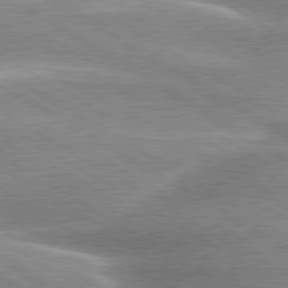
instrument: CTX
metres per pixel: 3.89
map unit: lApd
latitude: 80.0255
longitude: -135.7260
